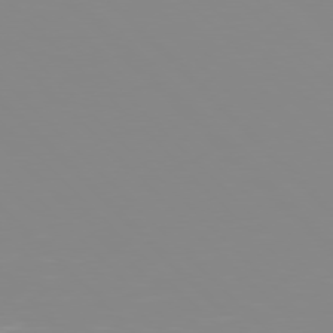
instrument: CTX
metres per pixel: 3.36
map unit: Hpe
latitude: 77.3481
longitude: -172.8757
